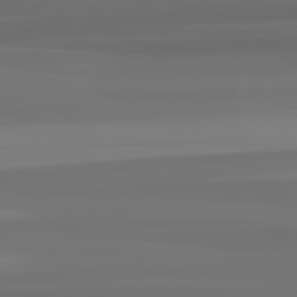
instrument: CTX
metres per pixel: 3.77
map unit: lApd
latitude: 82.6868
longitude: -179.1781
